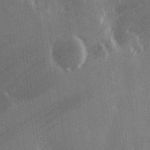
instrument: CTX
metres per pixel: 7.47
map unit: Hve
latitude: 26.7435
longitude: 147.7855
